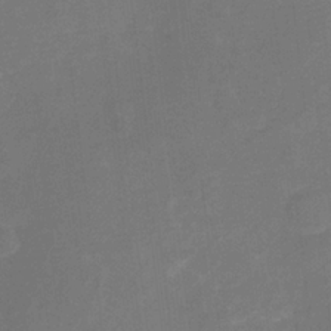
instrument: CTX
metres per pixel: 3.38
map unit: Nhu
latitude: -17.2565
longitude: -56.6112
